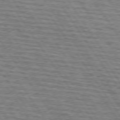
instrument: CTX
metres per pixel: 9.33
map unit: lApd
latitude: 74.5357
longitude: -74.8947
